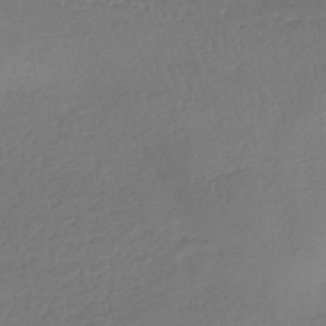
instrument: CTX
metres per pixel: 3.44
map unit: HNhu
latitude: -46.0661
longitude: 99.1998
